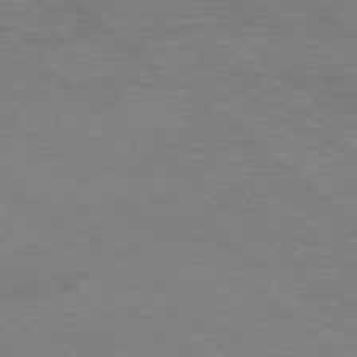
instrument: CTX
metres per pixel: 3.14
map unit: Hpe
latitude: -78.9163
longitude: 17.3510
